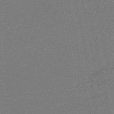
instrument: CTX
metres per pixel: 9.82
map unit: HNb
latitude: -48.8219
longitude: 57.6722
